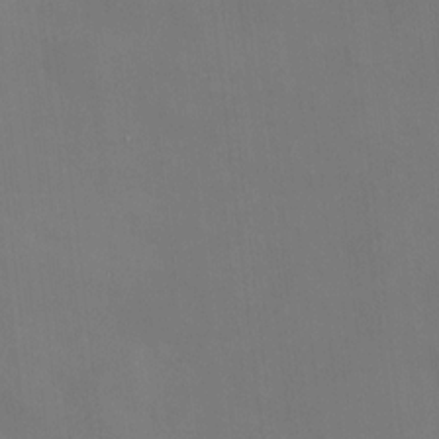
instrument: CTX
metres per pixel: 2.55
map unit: HNhu
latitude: 10.0255
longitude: 10.5196
